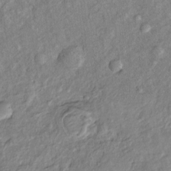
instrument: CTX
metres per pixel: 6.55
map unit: Htu
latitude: -5.5021
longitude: 154.7274
